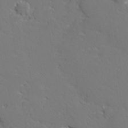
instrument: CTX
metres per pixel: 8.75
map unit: lHvf
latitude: 26.8002
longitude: 142.5573
